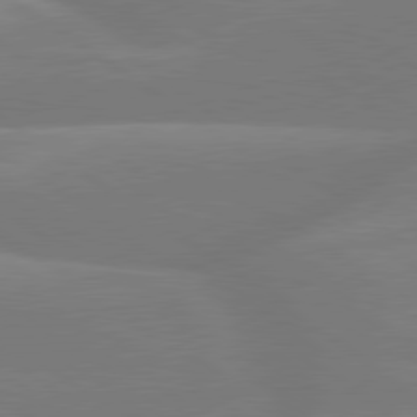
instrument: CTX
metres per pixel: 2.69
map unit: lApd
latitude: 79.7072
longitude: -148.8380
